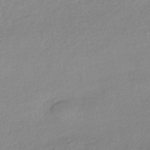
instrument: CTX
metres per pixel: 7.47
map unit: HNhu
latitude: -43.1053
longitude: 95.8611
